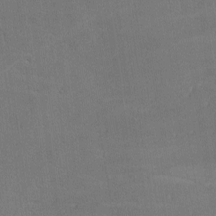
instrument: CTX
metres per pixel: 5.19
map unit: lHvf
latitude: -9.4832
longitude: -101.9528
